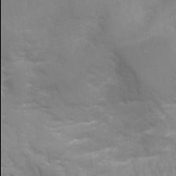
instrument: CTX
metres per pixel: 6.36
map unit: Nhu
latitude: 25.2348
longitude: -53.9906
